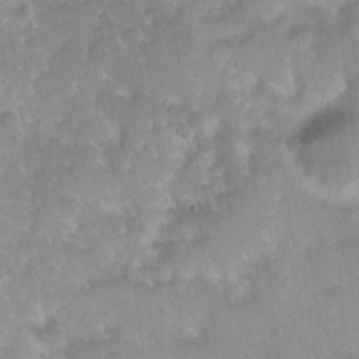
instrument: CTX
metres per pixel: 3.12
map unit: Hto
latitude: 20.4979
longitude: -41.1403
